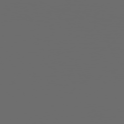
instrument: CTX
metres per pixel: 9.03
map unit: Hpe
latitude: 73.8017
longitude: -127.9717
